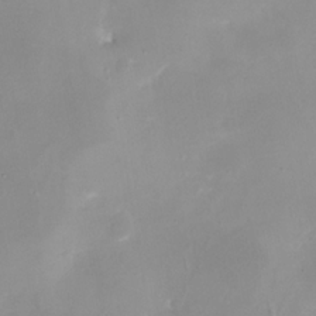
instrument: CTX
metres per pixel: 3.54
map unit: eHh
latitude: -5.1620
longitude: -78.3845
